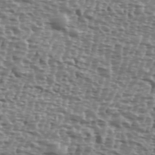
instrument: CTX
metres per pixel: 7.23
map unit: Ave
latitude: 40.1955
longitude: -112.2522
